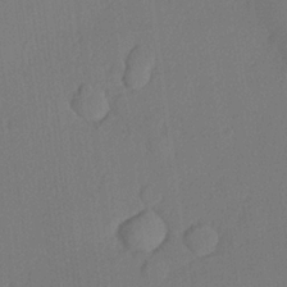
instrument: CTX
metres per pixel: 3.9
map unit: lHvf
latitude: 21.2915
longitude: 141.0675
